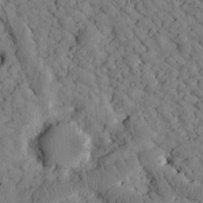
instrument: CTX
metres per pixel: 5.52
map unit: Htu
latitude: -2.0661
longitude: 174.1227
